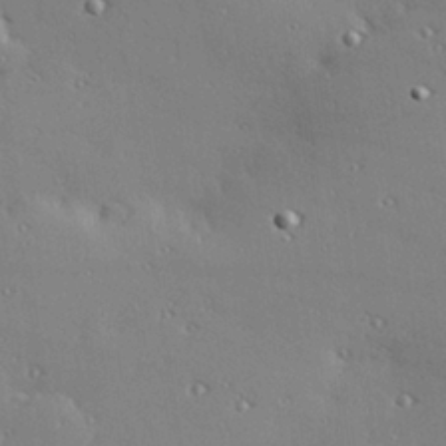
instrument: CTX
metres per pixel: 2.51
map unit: Hve
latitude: 27.1403
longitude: -91.8394
